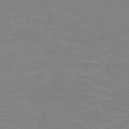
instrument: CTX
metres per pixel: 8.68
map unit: HNb
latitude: -49.5399
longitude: -47.8017
